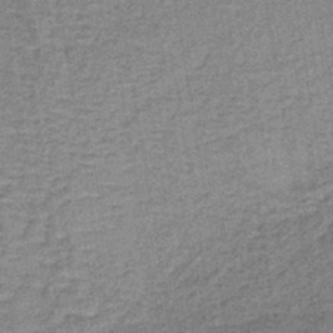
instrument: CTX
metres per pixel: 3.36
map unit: lHb
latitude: -40.2172
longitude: 58.6518
